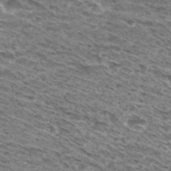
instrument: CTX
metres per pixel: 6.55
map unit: Hto
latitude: 30.4412
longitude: -46.1956
